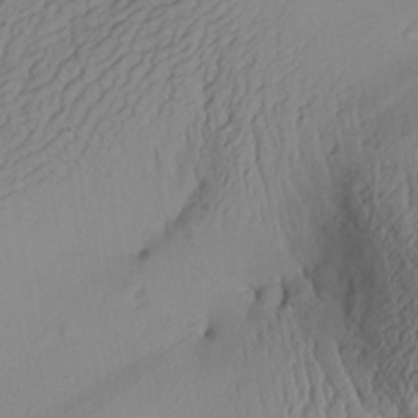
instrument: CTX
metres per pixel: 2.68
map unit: Aa
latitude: 29.2159
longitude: -133.9717
